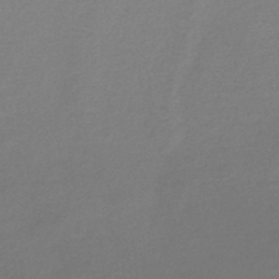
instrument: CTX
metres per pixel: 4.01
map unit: lHb
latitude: -45.1053
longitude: 76.7841
